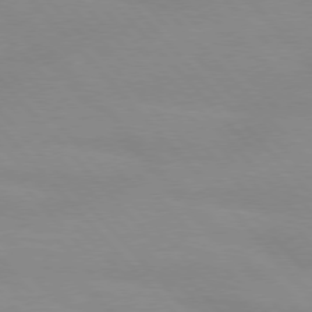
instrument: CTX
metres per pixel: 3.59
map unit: lApd
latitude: 76.4412
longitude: -84.5357
